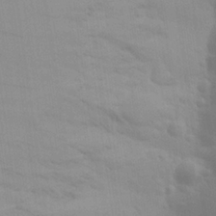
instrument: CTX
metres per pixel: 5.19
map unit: Aa
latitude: 24.5167
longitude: -145.6505
